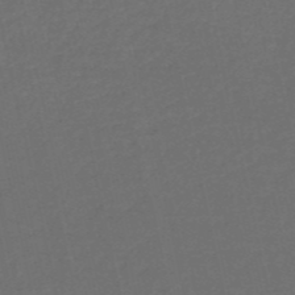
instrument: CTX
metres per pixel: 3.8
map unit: HNb
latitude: -53.0297
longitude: -51.1214
